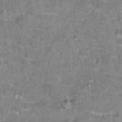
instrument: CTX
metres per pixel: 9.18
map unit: Hto
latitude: 17.1781
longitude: -36.7813
